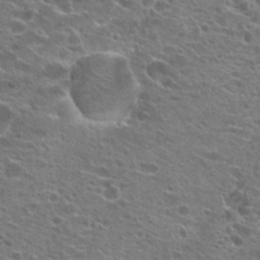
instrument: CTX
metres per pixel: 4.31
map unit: Hto
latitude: 21.4994
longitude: -41.8772
